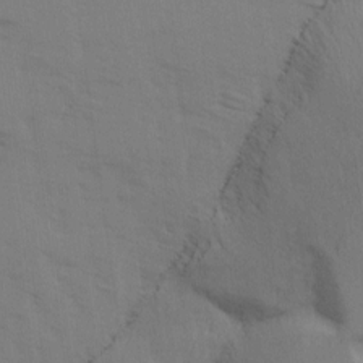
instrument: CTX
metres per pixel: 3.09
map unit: Ave
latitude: 14.1200
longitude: -102.8569
